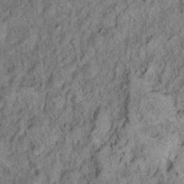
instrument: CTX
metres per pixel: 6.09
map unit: Ht
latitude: 10.2712
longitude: -39.7072
